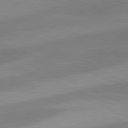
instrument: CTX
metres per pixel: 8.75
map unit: lApd
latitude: 81.4237
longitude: 125.1053
